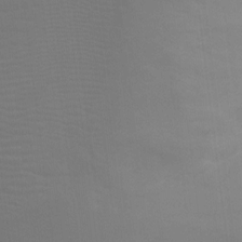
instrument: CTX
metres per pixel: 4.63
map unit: Ht
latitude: -9.6344
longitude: -24.2144
